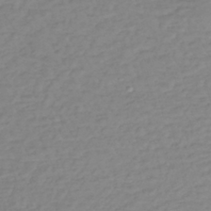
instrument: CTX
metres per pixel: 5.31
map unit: lHb
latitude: -36.0850
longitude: 69.3320
